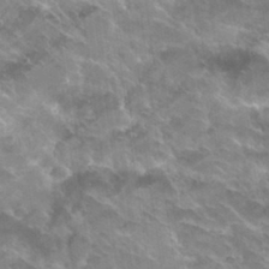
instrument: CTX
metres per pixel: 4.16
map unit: Hto
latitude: 32.9325
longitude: -41.7827
